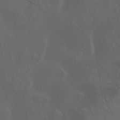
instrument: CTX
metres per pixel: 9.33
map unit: Hto
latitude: -7.6533
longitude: -45.0836
